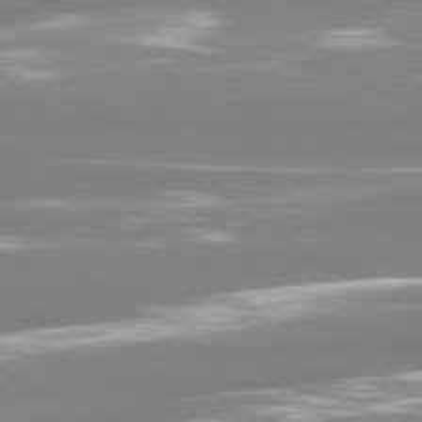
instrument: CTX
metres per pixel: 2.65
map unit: lApd
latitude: 81.3482
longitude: -138.5357
